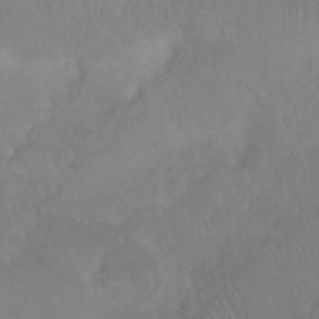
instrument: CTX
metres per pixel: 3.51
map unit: Nhu
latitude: 23.3104
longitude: -63.8962
